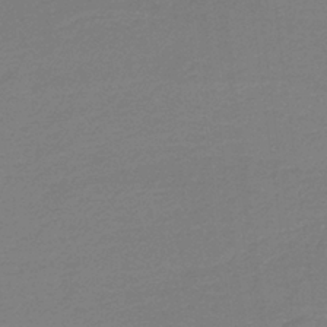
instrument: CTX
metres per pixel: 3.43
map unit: HNb
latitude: -37.5777
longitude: 55.2754
